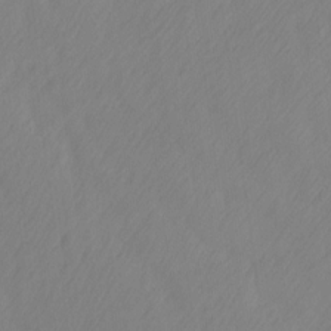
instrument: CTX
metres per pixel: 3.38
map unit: Ave
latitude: 13.2537
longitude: -105.7828
